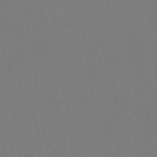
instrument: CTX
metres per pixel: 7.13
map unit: eHb
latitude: -49.7100
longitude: 67.7289
